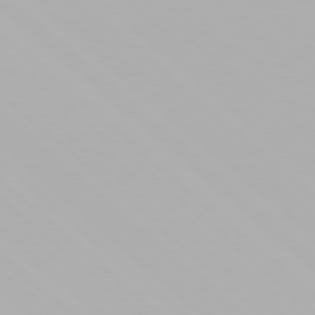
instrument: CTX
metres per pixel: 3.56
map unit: Hpe
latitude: 77.8961
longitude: -132.9892
